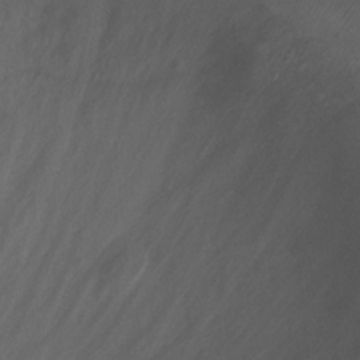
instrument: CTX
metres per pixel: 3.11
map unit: Ht
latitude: 1.9717
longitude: -24.7435
